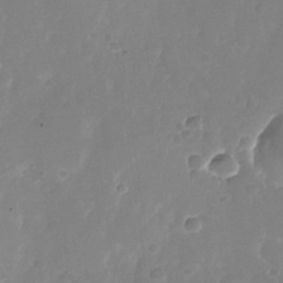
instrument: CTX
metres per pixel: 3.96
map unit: Nhu
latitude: -26.5384
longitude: -71.4237
